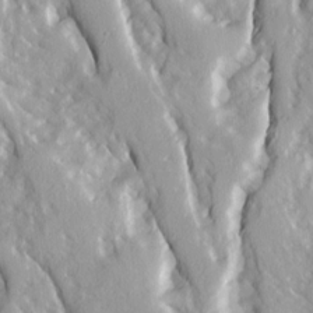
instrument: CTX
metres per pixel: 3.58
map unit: Ave
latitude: 15.2159
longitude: -131.0648
